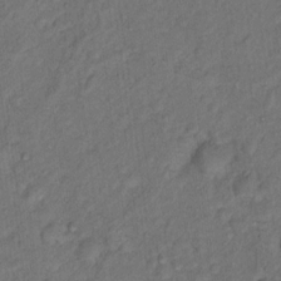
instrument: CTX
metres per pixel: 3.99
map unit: Hto
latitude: 15.6127
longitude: -31.1404
